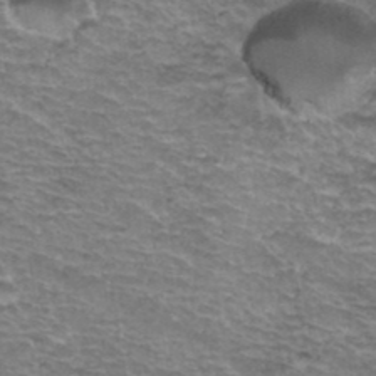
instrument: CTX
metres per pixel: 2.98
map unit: Hto
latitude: 37.3104
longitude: -43.4615
